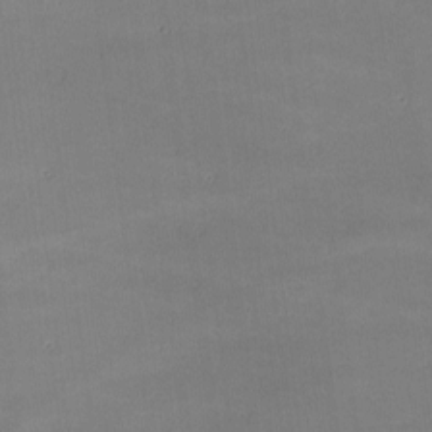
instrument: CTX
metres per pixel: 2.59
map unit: lHvf
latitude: -9.4643
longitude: -101.2915
